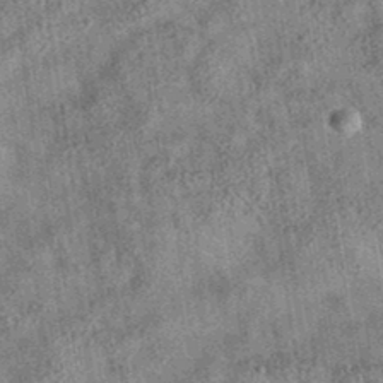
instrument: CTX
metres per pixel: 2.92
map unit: eAb
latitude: 35.8961
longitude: 114.9353
